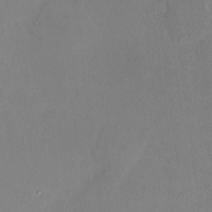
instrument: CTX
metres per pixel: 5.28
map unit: HNhu
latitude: 7.8961
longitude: 11.0109
